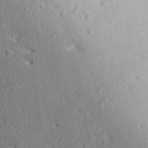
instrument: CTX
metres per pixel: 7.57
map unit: Aa
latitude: 31.8773
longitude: -144.4790
